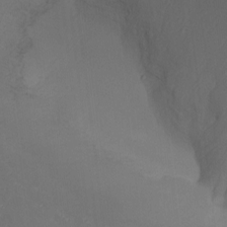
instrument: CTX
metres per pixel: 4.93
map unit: Htu
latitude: -6.3495
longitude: -69.4804
